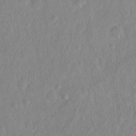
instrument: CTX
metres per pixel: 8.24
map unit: Hto
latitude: 13.6505
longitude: -37.2537
